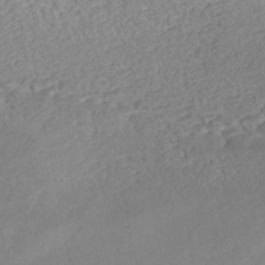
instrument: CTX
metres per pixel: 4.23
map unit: Nhe
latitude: -47.6910
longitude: -172.1010
